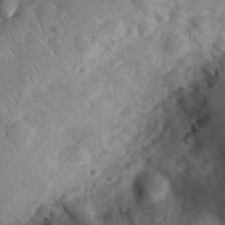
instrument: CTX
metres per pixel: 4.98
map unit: eHh
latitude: 30.2901
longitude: -70.5546
